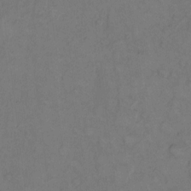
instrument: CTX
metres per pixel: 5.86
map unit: Hto
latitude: 10.0633
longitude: -59.0081
